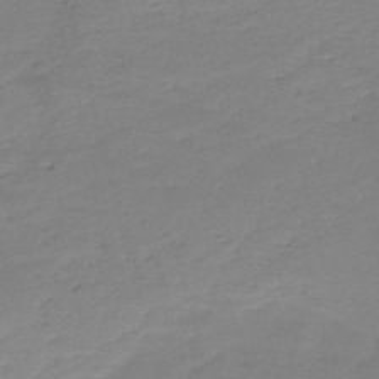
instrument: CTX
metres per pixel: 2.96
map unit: HNb
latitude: -49.6722
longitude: -42.0444
